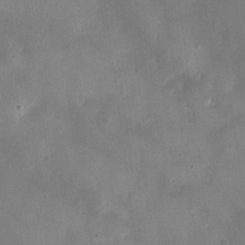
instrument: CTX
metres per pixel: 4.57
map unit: Ht
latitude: -2.9163
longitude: -19.7260
